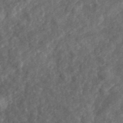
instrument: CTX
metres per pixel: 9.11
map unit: eHh
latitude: 35.5371
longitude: -79.1781
